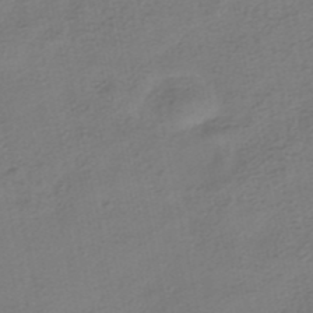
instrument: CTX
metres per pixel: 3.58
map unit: HNhu
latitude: -40.1039
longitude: 102.7085
